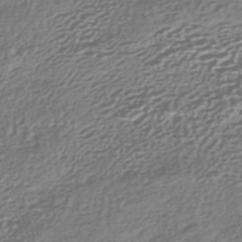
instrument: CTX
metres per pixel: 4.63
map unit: HNhu
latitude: -42.8785
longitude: 106.2173
